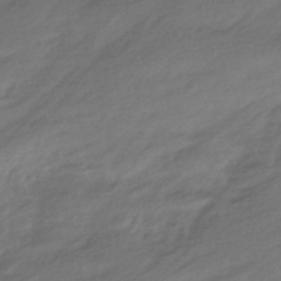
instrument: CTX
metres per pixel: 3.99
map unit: HNhu
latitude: -42.9163
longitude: 94.9163
